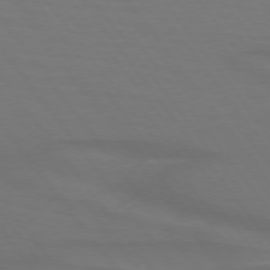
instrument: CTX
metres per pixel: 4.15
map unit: lApd
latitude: 74.6113
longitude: -79.9339
